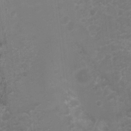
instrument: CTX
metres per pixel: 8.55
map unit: Nhu
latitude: 4.8191
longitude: -17.8772
